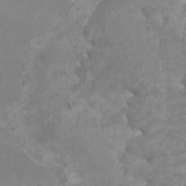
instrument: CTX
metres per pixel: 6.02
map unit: HNhu
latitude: 3.2537
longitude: -2.1200
